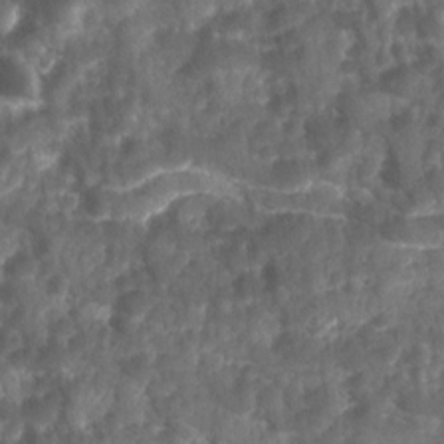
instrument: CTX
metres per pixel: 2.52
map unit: Ave
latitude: 17.4804
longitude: -131.5560
